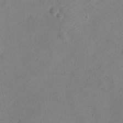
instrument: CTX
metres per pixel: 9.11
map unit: Nve
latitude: -22.7841
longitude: 106.3118
